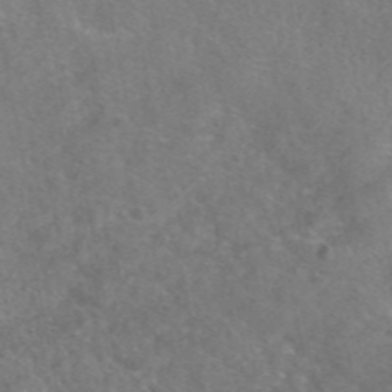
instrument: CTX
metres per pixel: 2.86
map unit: eAb
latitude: 47.9150
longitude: 110.2928
